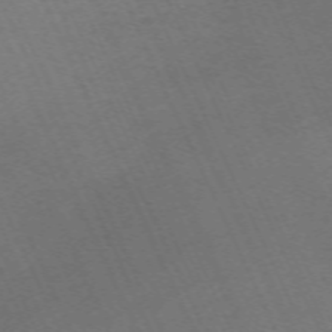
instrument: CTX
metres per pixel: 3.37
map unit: Nhu
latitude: -68.1794
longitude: 39.0676
